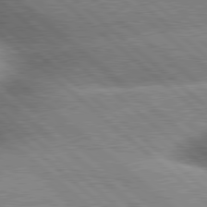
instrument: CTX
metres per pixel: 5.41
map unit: lApd
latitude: 79.7261
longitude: -148.1767
